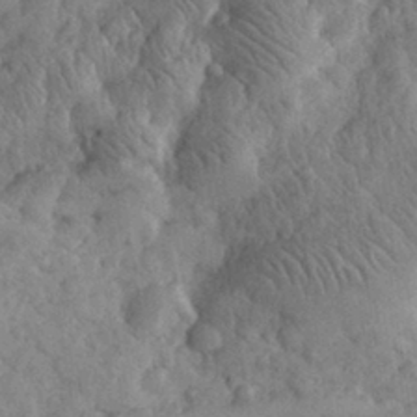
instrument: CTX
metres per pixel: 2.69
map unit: eHh
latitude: 31.4049
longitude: -68.8947
